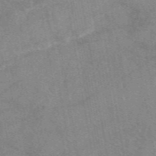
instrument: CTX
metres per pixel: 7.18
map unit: eAb
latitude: 48.1956
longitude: 110.7463
